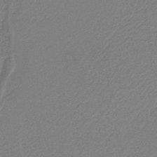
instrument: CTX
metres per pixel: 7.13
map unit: HNb
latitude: -42.2739
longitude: 51.8989
